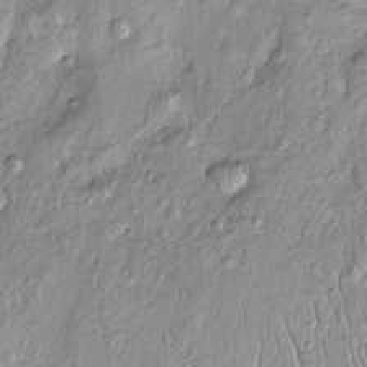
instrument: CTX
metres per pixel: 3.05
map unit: Htu
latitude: -4.7841
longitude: 158.4818
